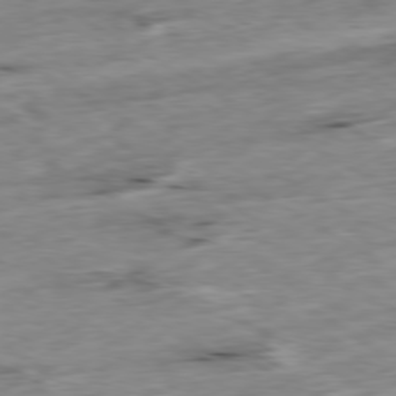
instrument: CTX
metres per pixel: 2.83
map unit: Ap
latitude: -79.9178
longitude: -88.0633
